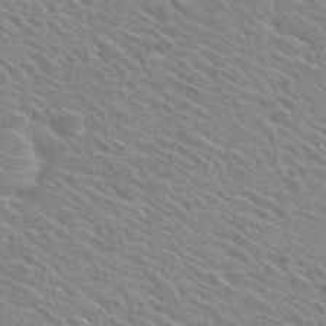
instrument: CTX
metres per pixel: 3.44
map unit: Hto
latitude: 29.0647
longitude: -46.8380
